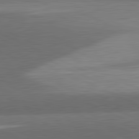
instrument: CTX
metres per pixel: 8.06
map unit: lApd
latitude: 81.8394
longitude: 139.6344
